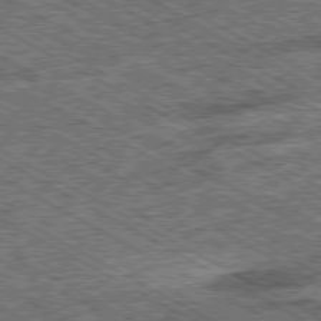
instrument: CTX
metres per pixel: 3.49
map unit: Ap
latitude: -80.1795
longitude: -78.7247
